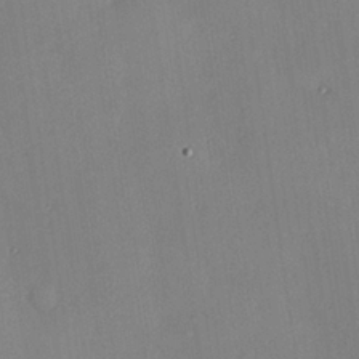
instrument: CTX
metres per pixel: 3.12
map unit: Hve
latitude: 25.9528
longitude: -91.1403
